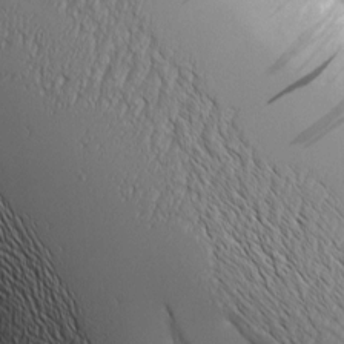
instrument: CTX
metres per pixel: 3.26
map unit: Aa
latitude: 8.4223
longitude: -129.1592
